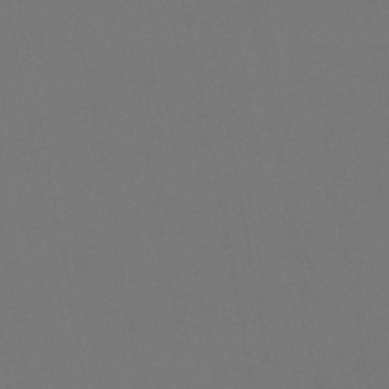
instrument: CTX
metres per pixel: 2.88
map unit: lHb
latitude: -46.7841
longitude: 68.6329
